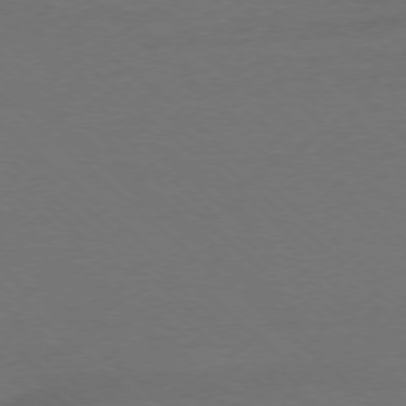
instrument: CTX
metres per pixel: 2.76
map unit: Ap
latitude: -77.8233
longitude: -69.8395
